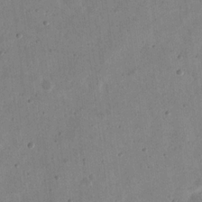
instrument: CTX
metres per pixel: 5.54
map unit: eHh
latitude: 21.3482
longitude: -69.1970
